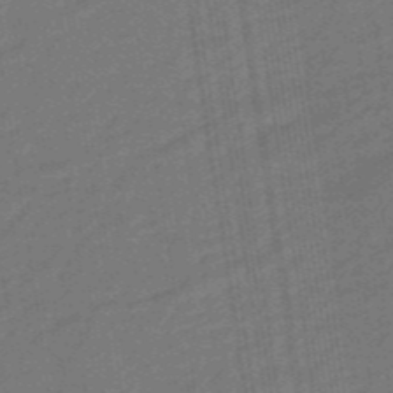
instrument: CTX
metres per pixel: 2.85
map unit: eHb
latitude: -47.2187
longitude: 87.0675
